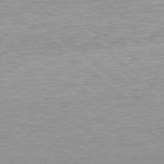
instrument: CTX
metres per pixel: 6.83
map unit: lApd
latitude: 79.0081
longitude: -176.3656
